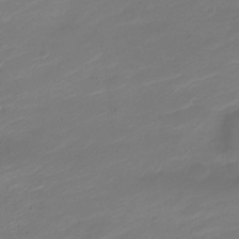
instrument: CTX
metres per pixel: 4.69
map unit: Nve
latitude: -21.3887
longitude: 105.6722
